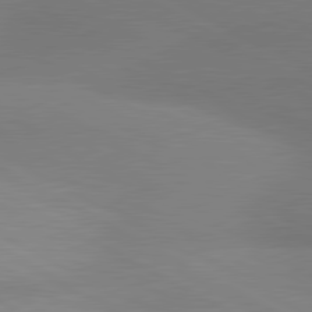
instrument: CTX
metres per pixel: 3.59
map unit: lApd
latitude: 80.7813
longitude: 127.9367
